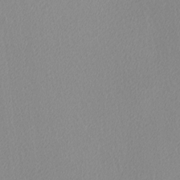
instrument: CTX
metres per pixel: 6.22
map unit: Ave
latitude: 3.7638
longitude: -113.2537
